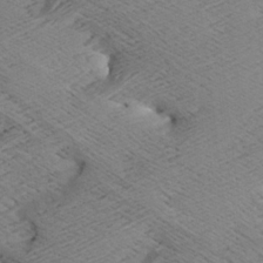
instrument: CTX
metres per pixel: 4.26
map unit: Aa
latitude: 7.4615
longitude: -140.1955
